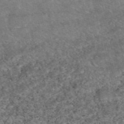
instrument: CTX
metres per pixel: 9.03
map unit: eAb
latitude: 48.7624
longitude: 121.9178
